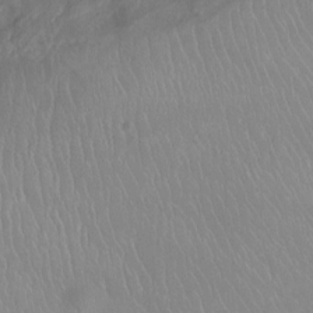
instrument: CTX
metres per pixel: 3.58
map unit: Nhu
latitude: -11.8422
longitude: -40.6301
